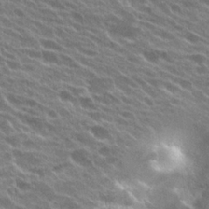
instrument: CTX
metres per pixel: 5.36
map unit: Hto
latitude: 24.2900
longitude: -37.8584
